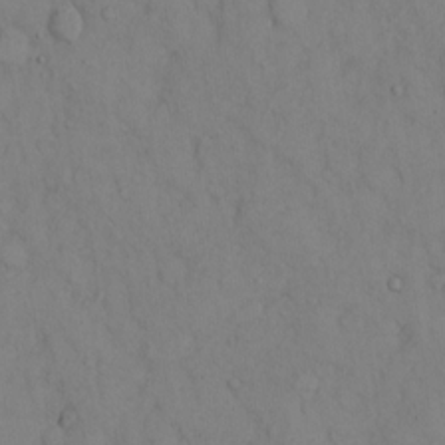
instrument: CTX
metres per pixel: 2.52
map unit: Hto
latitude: 13.4049
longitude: -61.6505
